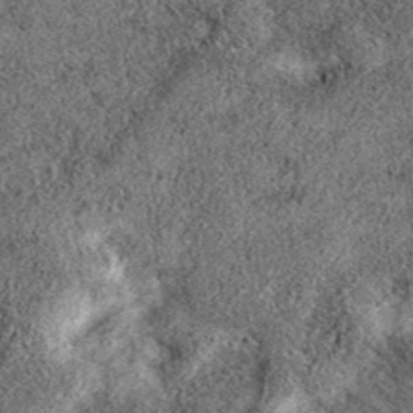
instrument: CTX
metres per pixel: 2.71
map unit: eAb
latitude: 38.1011
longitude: 106.6518
